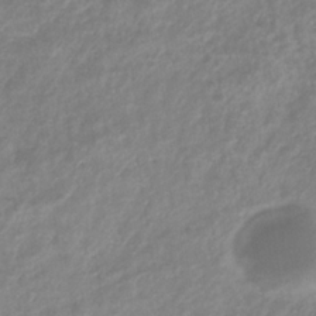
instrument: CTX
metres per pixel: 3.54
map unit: eHb
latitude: -32.6708
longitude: 75.7289
